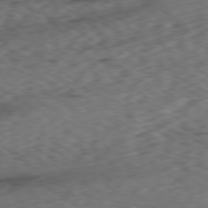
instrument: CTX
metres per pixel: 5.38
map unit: Ap
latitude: -79.3887
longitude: -73.0837
